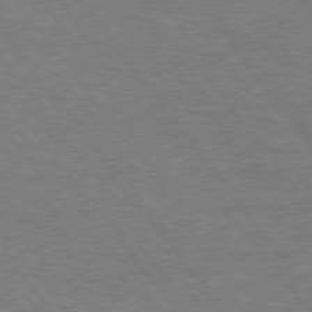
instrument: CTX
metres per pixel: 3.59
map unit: Hpe
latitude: 74.9703
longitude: -151.1592
